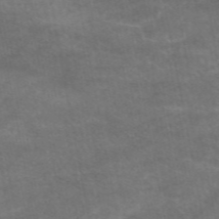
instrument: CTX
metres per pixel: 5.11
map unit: eAb
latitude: 48.6302
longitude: 122.7086
